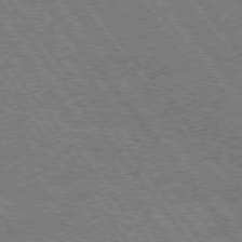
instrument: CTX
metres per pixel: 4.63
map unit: Hpe
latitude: 74.5924
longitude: -149.9150
